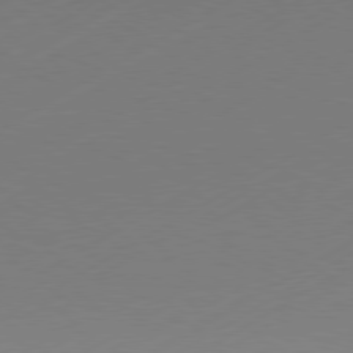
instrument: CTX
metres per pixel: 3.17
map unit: Hpe
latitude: -80.9353
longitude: 14.2362
